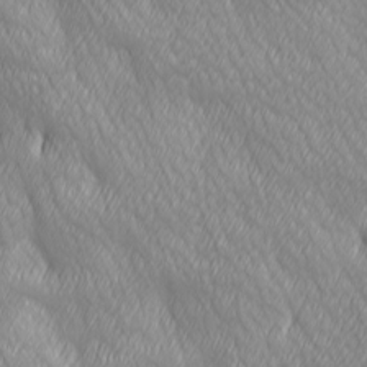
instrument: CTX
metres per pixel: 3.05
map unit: Ave
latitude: 2.6679
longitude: -113.2915
